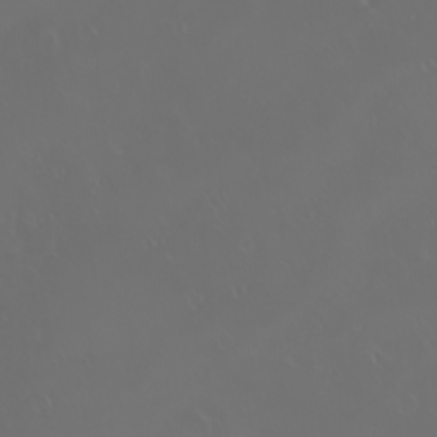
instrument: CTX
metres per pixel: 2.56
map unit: eHh
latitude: -2.3873
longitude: 19.9178
